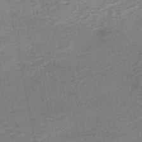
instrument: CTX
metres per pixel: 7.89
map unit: HNb
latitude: -50.2928
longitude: -50.1766
